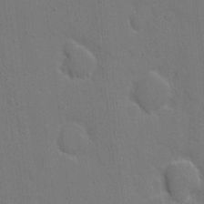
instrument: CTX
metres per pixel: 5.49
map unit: eHh
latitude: 6.6490
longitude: -67.3481
